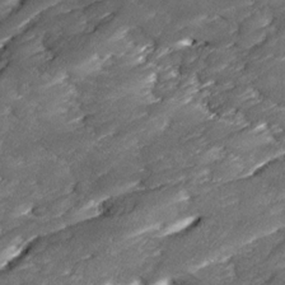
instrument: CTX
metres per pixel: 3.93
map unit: Ave
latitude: 17.1592
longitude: -136.1389
